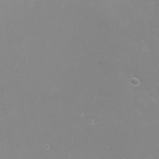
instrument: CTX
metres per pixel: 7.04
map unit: eHh
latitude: -12.7274
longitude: -60.0255
